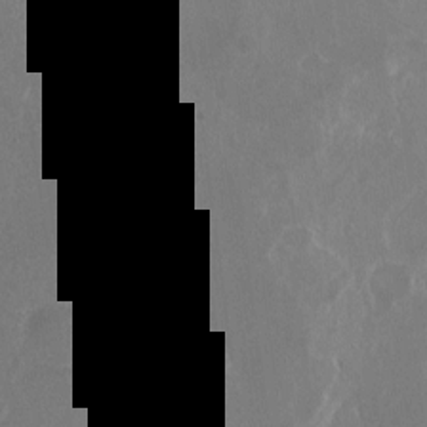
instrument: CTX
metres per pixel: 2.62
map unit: Hto
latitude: -10.4062
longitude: -36.8758
